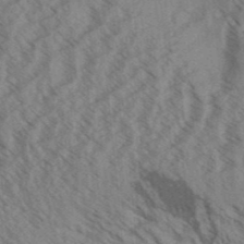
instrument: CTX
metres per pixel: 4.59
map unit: Aa
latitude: 31.4616
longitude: -138.6490
